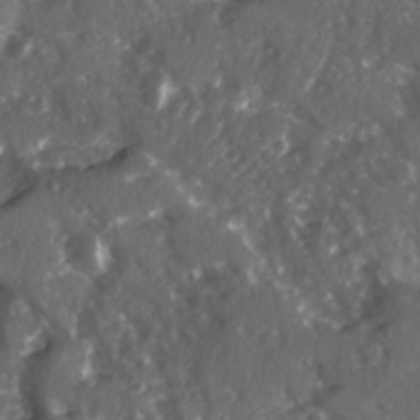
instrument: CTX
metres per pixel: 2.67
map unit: Ave
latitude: 15.6694
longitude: -131.2726
